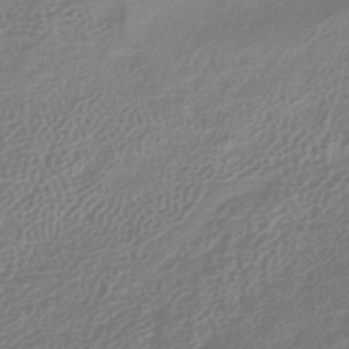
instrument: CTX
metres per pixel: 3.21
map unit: HNhu
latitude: -41.5966
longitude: 92.1228
